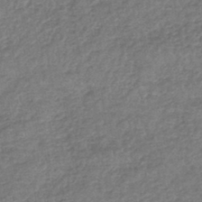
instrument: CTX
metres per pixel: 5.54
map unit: lHb
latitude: -44.3495
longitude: 70.6708
